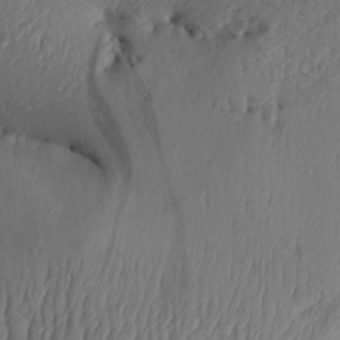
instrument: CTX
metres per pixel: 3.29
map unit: Aa
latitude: 29.2537
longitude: -133.9906
